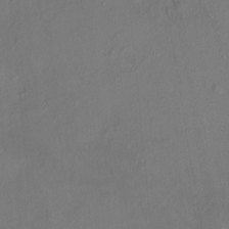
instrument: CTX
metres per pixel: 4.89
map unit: HNhu
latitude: 5.3671
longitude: 14.1606
